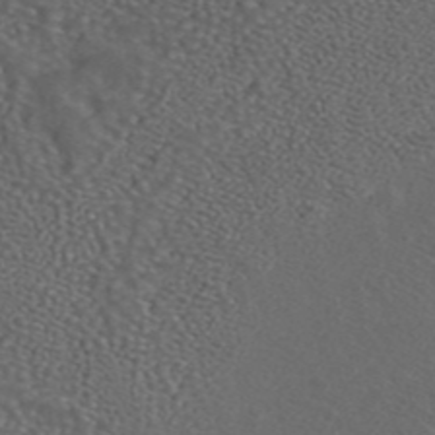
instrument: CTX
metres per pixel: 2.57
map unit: ANa
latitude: 44.3467
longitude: 23.9178
